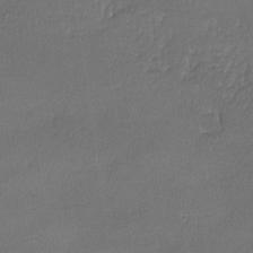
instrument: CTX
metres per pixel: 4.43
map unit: lHvf
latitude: -11.7478
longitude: -101.4993
